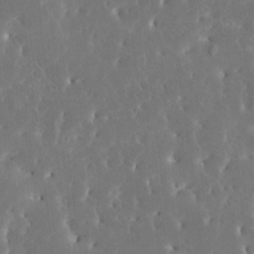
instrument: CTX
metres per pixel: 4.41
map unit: HNhu
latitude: 6.8002
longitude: -5.1025
